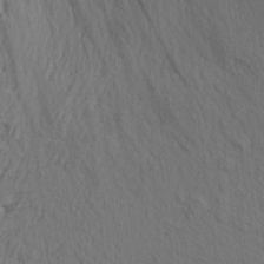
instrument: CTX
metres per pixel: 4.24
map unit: Aa
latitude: 19.3670
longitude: -141.2914
